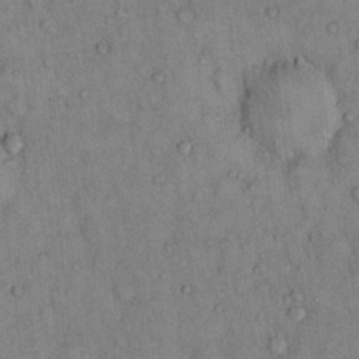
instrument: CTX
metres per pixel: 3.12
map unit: Hto
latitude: 13.1025
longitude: -58.5735
